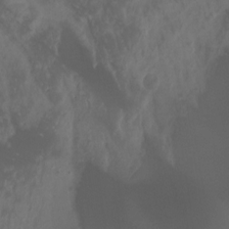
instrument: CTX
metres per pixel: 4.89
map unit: Aa
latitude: -7.9178
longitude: -77.7071
